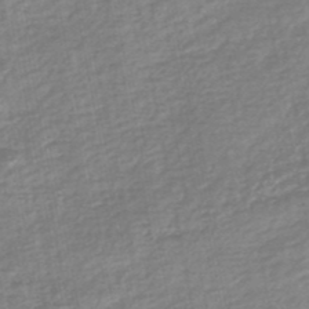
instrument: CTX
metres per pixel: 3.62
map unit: HNb
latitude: -48.9164
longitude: 58.7463
